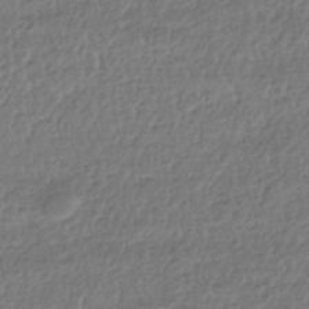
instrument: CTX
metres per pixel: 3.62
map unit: HNhu
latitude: -43.7288
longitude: 107.1431
